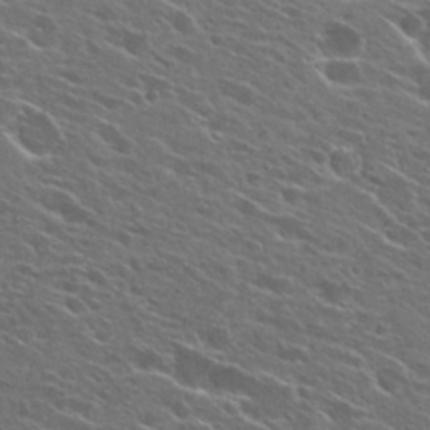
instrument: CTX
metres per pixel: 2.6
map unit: Hto
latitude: 26.8758
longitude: -44.9891
